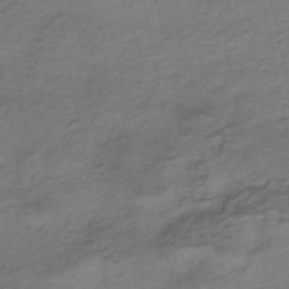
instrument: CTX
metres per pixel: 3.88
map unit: HNhu
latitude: -42.5762
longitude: 103.4643
